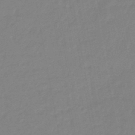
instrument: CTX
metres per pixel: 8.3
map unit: eHb
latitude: -45.8611
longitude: 86.4818
